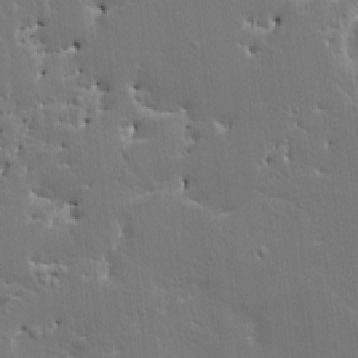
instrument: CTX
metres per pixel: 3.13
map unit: HNhu
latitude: 4.5546
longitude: 3.9745
